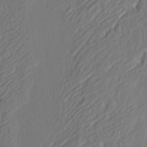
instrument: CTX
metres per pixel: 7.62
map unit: eHh
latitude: 3.9150
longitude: -77.6316
